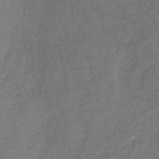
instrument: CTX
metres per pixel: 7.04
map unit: lHb
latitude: -43.0864
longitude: 76.3873
